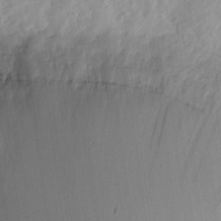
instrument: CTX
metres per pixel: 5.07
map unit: eHh
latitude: 9.6883
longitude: -72.2712
